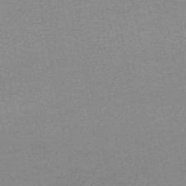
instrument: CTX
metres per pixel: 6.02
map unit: lHb
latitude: -48.3307
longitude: 68.6707
